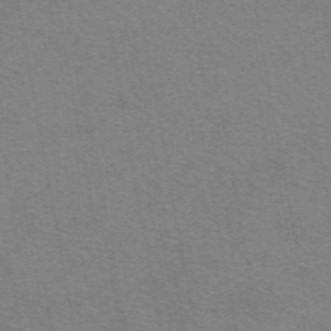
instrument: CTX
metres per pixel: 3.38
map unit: eAb
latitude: 50.2144
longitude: 105.1998
